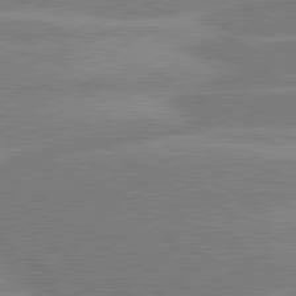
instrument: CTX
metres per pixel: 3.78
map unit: lApd
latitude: 81.1214
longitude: -127.1025
